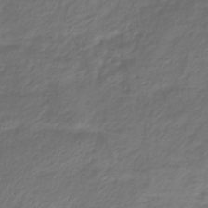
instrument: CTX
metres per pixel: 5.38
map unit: lHb
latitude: -36.8597
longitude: 72.9919
